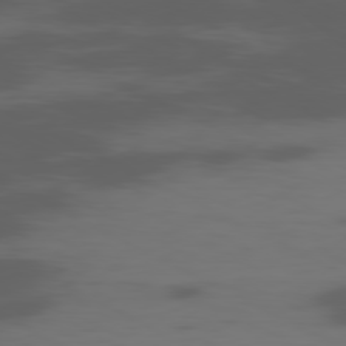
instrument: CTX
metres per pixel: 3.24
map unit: Ap
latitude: -80.5763
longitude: -62.6491
